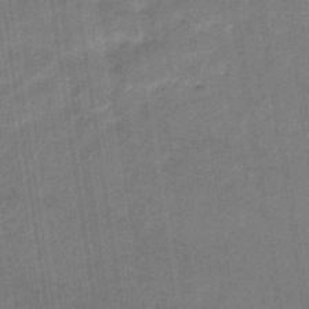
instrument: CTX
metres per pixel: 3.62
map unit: eHb
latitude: -40.2550
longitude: 82.7463
